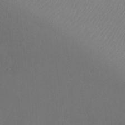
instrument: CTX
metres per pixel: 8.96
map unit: Ht
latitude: -15.1998
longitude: -41.2536
